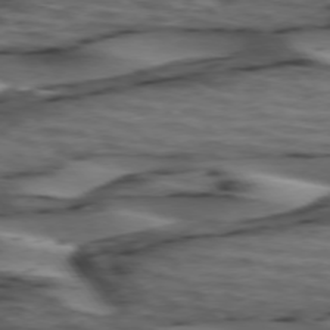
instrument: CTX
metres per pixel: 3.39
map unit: lApd
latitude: 74.6113
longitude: -71.3481
